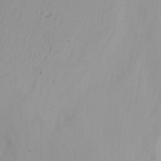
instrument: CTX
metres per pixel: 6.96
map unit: Nhu
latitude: -13.9745
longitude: -55.7827
